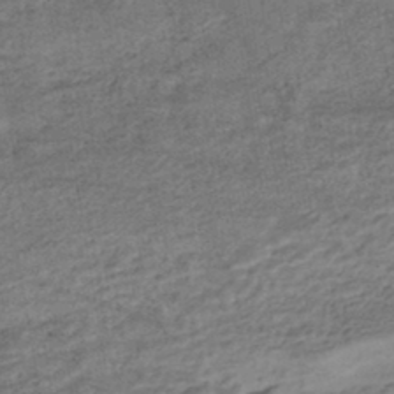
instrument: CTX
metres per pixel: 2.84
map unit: HNhu
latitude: -44.0094
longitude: 102.1606
